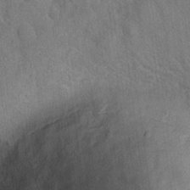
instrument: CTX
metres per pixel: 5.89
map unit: Hto
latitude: 18.7057
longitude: -52.8569
